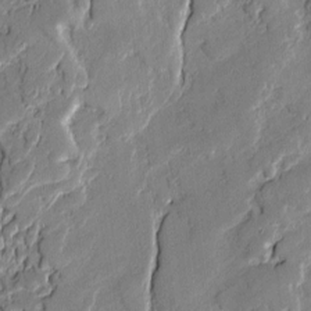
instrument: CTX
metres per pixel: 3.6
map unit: lAvf
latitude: -0.8597
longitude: -109.2537
